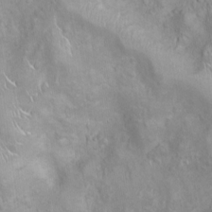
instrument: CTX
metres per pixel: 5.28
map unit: Ht
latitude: -4.1416
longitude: -15.3671
